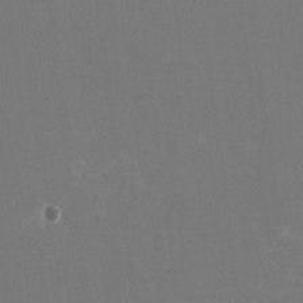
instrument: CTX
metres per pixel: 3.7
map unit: HNhu
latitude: -1.6722
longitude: -3.9906
